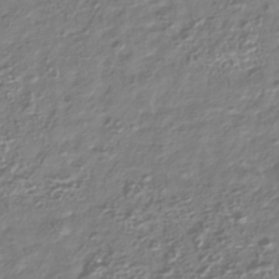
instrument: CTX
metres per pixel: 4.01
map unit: Nhu
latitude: -40.0283
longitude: -82.0822
